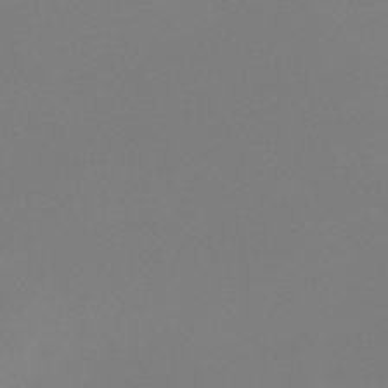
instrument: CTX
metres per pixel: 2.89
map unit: HNb
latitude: -46.3306
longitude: -42.4223
